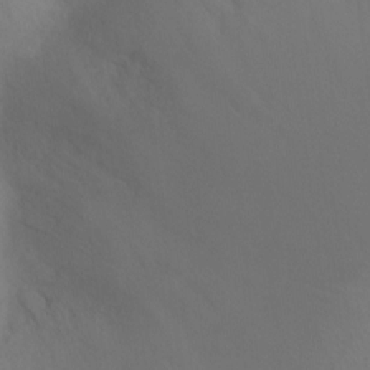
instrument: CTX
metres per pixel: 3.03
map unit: Ht
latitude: -15.9178
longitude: -42.5546
